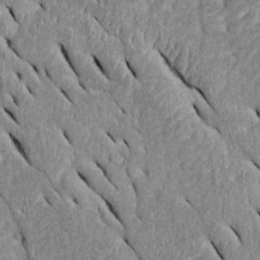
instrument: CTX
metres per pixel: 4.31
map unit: Htu
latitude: -0.0661
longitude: 149.3699
